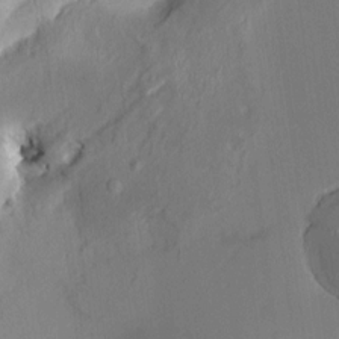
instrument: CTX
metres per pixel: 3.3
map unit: HNhu
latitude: 6.8002
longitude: 3.4265
